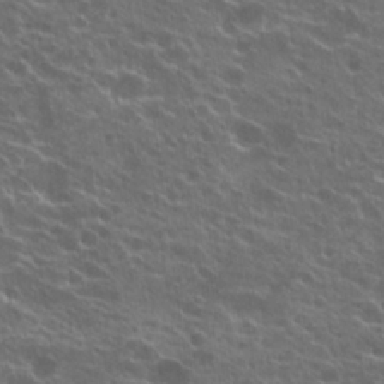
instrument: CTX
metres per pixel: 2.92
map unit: Hto
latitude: 22.4601
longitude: -40.5356
